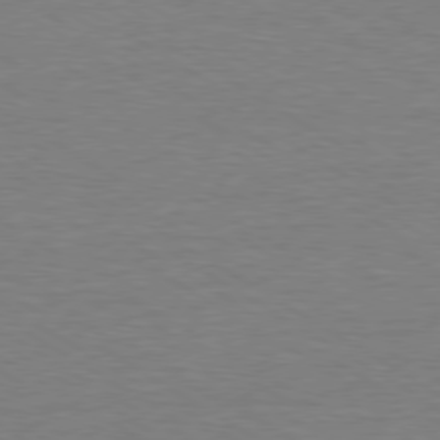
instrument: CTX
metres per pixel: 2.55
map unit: Ap
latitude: -80.0283
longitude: -87.5749
